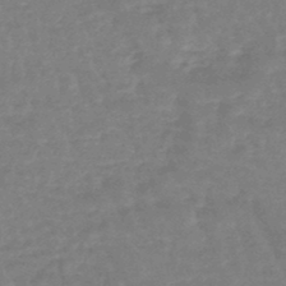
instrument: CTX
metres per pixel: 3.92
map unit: eHb
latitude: -45.7478
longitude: 80.1228
